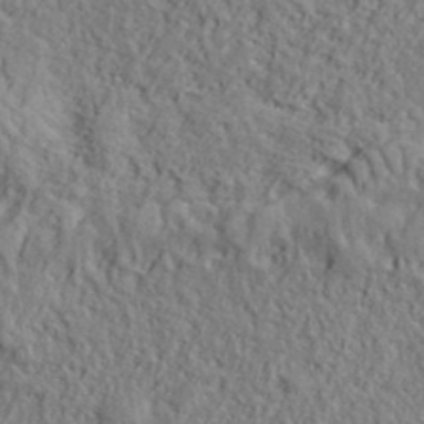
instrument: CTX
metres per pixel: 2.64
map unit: eHh
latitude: 37.9150
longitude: -81.7072
